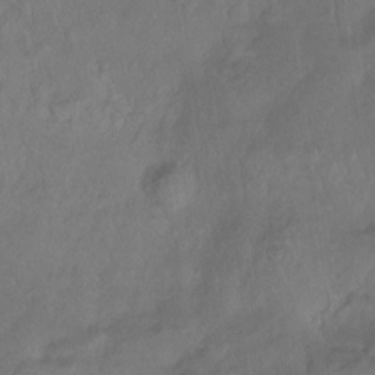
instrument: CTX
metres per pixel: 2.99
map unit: Ht
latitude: -14.0661
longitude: -43.9528
